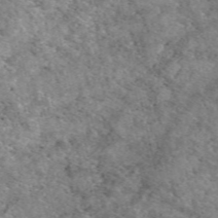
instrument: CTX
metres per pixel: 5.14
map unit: eAb
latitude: 50.1766
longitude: 112.1795
